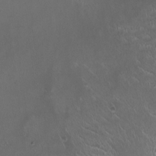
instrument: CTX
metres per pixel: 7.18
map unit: HNhu
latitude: 1.0458
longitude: -3.1781
